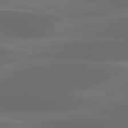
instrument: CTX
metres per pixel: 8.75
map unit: Hpe
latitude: 76.4034
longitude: -131.8962
